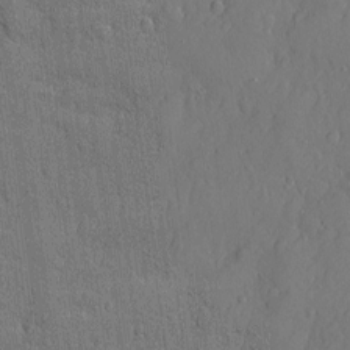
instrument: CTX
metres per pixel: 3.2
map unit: eHh
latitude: 5.3293
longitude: -75.3104
